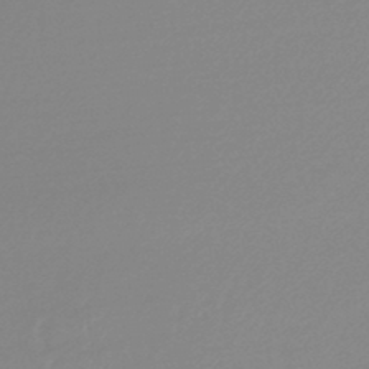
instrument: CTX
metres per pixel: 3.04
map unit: lHb
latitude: -45.3510
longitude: 65.1809
